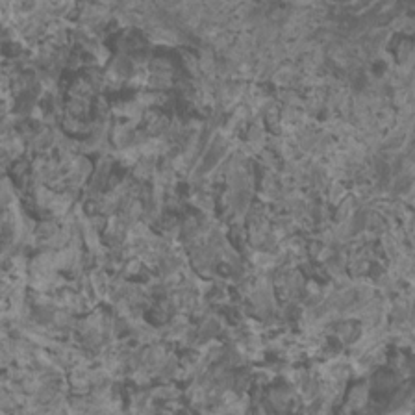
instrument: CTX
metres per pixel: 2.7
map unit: HNhu
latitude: 2.7057
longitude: 3.7288
